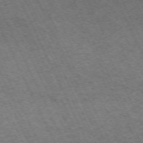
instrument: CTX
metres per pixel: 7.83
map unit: Hpe
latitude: -70.5952
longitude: 11.2754
